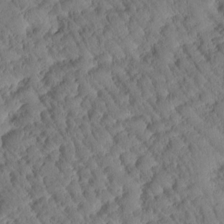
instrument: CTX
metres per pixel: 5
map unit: Htu
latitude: 1.2726
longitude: 177.1620
